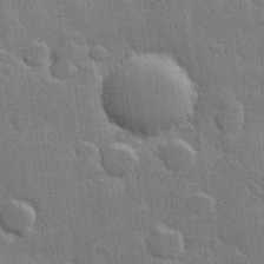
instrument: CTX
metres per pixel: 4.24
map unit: Hve
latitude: 25.6504
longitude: 149.7478
